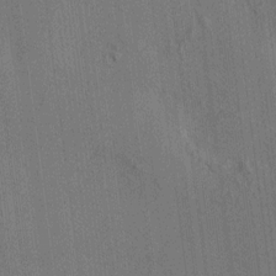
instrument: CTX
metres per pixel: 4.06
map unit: HNhu
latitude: 8.7246
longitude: 15.7478
